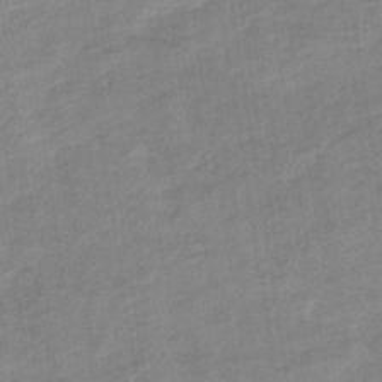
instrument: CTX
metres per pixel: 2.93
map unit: eHb
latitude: -35.8044
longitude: 77.6344
